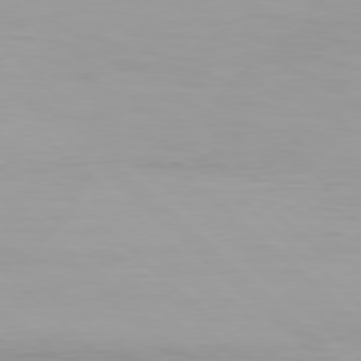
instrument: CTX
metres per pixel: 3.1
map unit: Hpe
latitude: 78.1956
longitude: -170.1578
